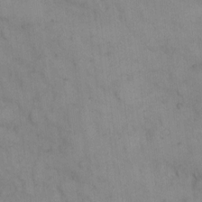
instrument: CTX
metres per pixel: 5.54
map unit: eHh
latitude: 8.5168
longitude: -62.9703
